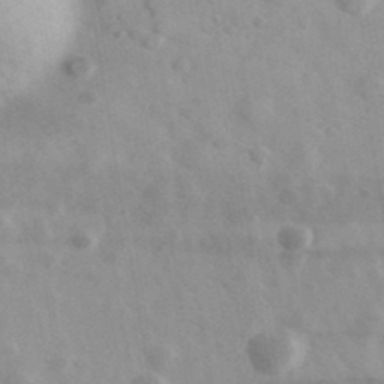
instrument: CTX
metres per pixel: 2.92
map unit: Ave
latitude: 38.8002
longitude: -107.2726
